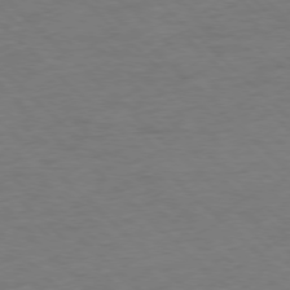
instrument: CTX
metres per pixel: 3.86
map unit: Ap
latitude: -77.5021
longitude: -85.0270
